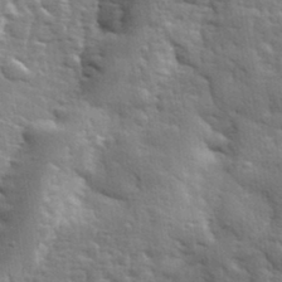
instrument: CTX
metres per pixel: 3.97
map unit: lHvf
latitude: 33.9150
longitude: -81.6694
